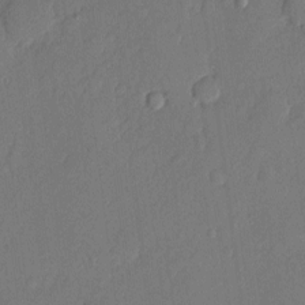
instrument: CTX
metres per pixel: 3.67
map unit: eHh
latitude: 5.2348
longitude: -74.9703
